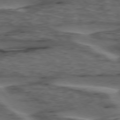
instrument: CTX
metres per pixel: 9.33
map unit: lApd
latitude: 75.8772
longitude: -70.3656
